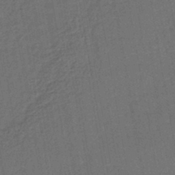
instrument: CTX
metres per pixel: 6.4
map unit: lHb
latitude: -43.4265
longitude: 61.2376
